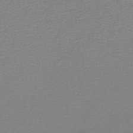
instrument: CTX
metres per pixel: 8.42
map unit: lHb
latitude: -45.3510
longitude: 63.1620
